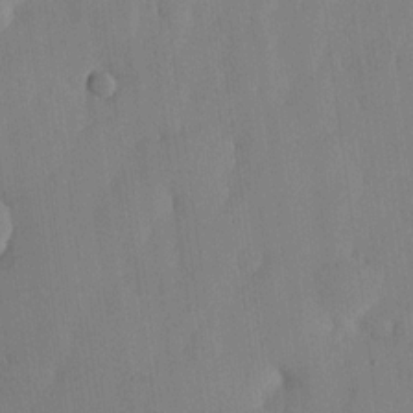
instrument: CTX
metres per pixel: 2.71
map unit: lHvf
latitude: 17.5749
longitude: -114.7624
